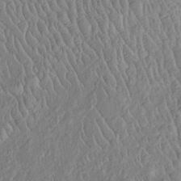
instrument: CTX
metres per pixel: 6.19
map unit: Htu
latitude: -6.4440
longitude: 152.5384
